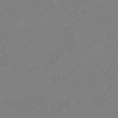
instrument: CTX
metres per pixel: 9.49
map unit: eHb
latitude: -45.4832
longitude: 85.8422
